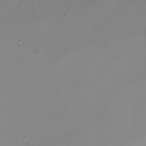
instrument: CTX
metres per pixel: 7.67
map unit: Nhe
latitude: -35.6911
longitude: -87.3104
